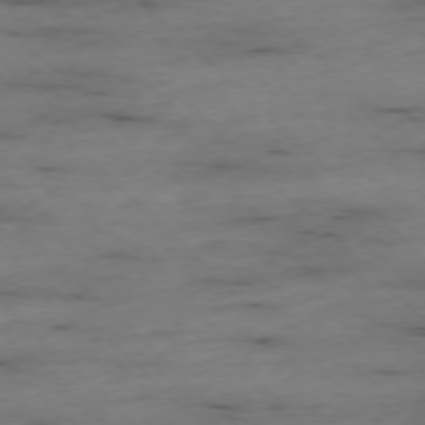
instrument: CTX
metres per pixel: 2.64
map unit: Ap
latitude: -76.9731
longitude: -90.4034
